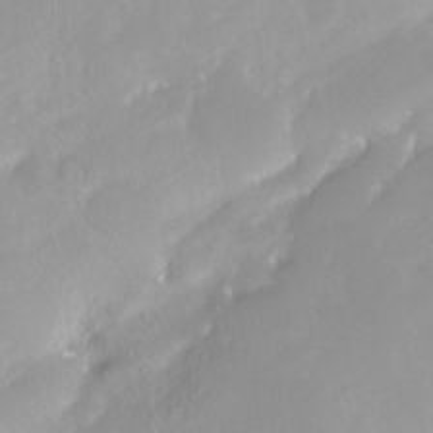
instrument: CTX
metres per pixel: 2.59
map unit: Nhe
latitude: -28.2928
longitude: -109.8961
